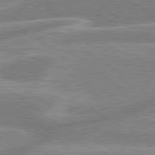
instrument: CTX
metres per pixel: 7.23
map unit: lApd
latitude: 78.9325
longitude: -158.8380
